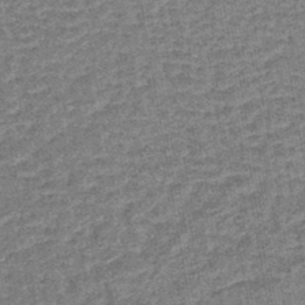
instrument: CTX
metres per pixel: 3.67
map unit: lHb
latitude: -44.0283
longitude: 74.1228
